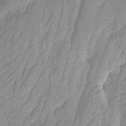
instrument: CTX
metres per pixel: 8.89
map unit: Htu
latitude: -3.9745
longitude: -73.9528
